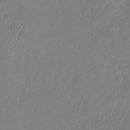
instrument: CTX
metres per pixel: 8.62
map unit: Nhu
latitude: -29.5399
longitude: -59.2348
